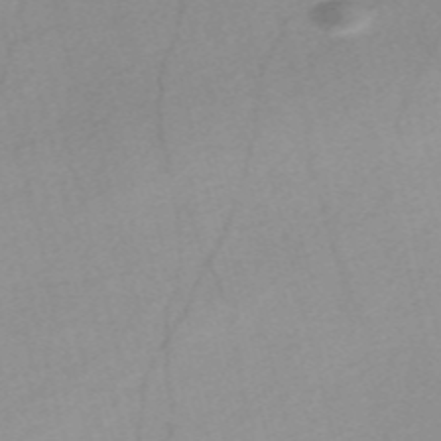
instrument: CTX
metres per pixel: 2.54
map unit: Nve
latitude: -57.4454
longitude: 61.1053
